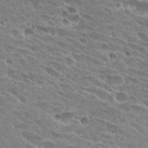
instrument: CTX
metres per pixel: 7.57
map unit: Hto
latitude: 27.9717
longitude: -42.0633
